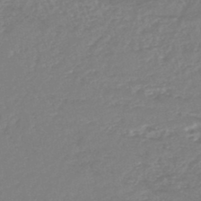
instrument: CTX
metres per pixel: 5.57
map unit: lHb
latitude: -45.1998
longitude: 78.1983
